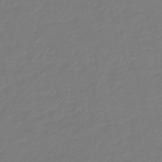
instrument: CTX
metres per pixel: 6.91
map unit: eHb
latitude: -46.4629
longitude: 88.4818
